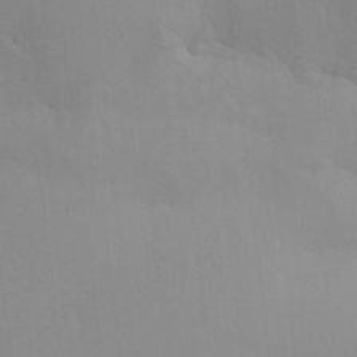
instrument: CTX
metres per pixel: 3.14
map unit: Ave
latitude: 21.1781
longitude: -138.2711
